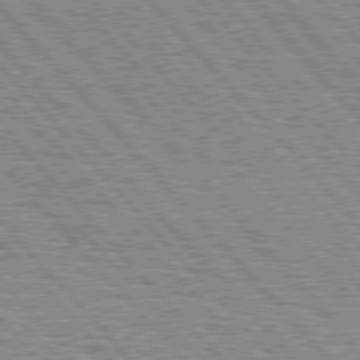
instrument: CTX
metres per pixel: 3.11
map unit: Hpe
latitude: 76.9324
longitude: -125.8394
